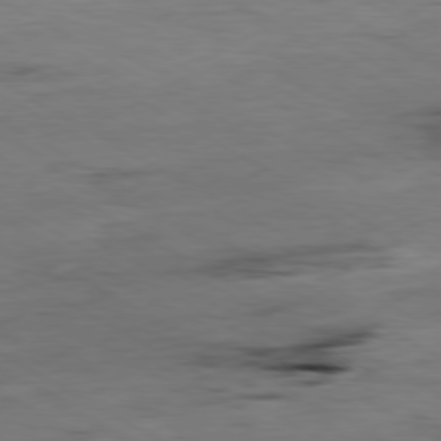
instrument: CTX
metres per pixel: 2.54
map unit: Ap
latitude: -80.0661
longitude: -77.4615
